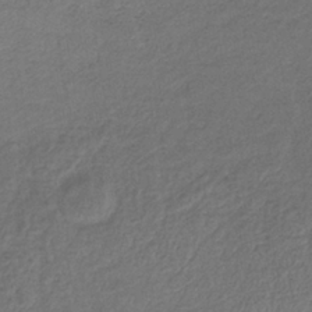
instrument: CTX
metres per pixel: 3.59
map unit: lHb
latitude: -37.2376
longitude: 69.0864
